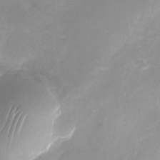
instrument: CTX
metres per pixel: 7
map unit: Nhu
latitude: -24.3684
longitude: -70.2333
